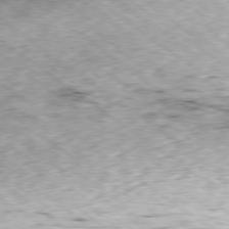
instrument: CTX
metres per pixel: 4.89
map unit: Hpe
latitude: -79.1998
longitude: 7.2943
